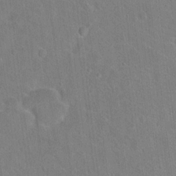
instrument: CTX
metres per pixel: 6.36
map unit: Hto
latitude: 17.1403
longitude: -39.7638
